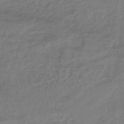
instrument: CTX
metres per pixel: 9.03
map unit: lHb
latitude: -40.4440
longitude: 66.8030
